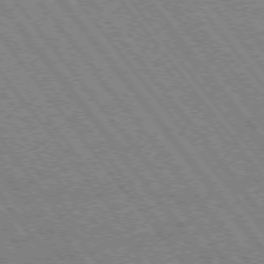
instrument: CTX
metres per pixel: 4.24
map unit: Hpe
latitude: -75.5211
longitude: -13.9717
